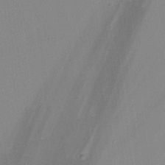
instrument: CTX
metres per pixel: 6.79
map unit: Aa
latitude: 19.4048
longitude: -140.7624
